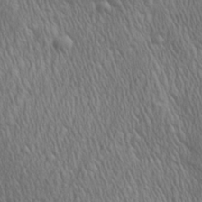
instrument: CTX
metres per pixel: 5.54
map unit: Aa
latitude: 27.1592
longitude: -138.6679
